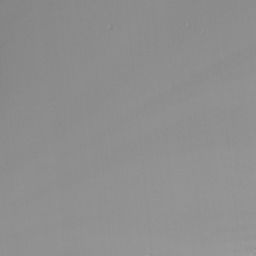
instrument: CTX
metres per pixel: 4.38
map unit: Nhu
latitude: -5.6722
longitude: -92.1011
